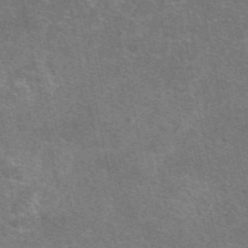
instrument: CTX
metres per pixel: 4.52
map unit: eAb
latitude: 47.9150
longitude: 114.6518
